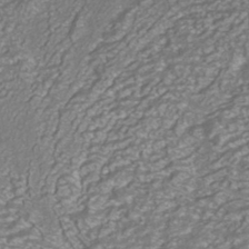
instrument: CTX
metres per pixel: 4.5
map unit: ANa
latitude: -42.4440
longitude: 108.3684
